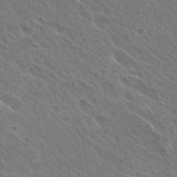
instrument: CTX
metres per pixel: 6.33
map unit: Hto
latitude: 27.1214
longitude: -40.4789
